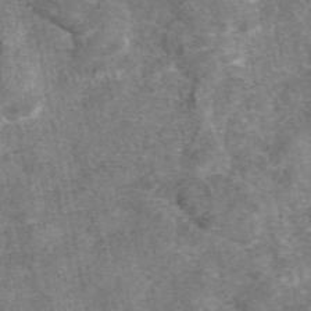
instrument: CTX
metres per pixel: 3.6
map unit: eAb
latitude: 48.1011
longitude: 108.1039
